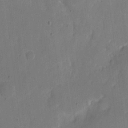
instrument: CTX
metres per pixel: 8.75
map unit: eHh
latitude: 6.7435
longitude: -66.6679
